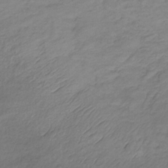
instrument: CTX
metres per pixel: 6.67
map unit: lHb
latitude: -34.5007
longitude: 69.6155
